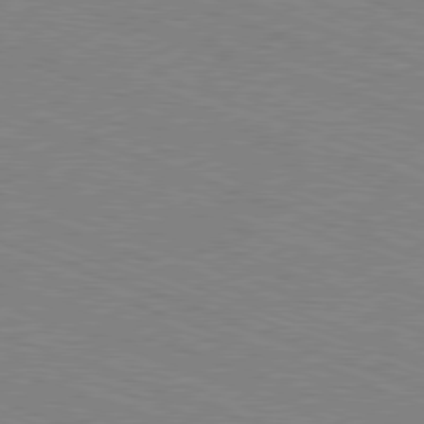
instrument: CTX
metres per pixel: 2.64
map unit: Ap
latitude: -81.2565
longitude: -73.8962
